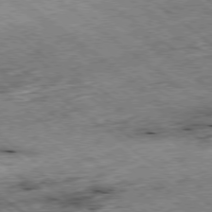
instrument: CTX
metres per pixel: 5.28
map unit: Ap
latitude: -79.0486
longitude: -50.9891
